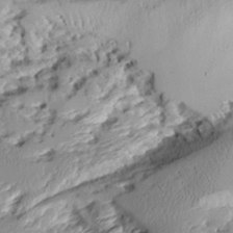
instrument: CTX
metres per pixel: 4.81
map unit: Aa
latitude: 11.1214
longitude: -126.5357
